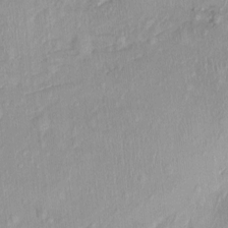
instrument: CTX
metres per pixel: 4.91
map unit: Nhu
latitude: 0.0444
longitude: -14.9892
